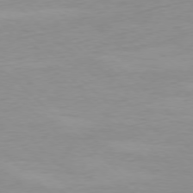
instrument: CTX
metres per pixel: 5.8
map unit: Ap
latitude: -77.8233
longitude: -70.6679
